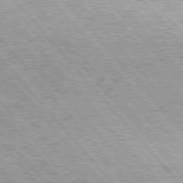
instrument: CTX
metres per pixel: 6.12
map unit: Hpe
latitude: 76.0444
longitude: -144.4223
